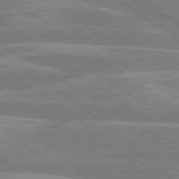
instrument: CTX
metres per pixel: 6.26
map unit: lApd
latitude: 79.5749
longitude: -121.6505
